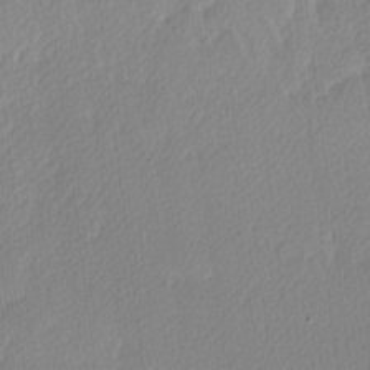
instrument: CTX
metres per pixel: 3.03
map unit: Ave
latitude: -9.2376
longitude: -123.4804
